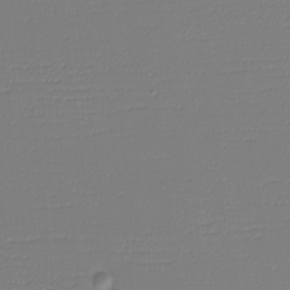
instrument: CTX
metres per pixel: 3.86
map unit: eHh
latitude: -6.0850
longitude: -83.1781
